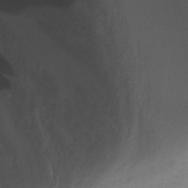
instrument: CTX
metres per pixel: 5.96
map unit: Nhu
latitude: -12.7463
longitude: -73.8773
